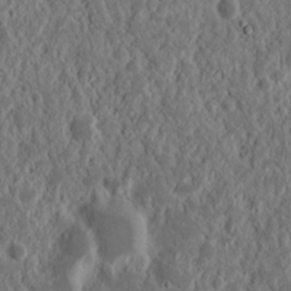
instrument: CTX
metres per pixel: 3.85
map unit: Nhu
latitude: 14.9325
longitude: -73.3104
